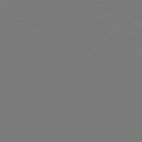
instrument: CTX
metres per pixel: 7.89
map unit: lApd
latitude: 78.9325
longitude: -175.4426
